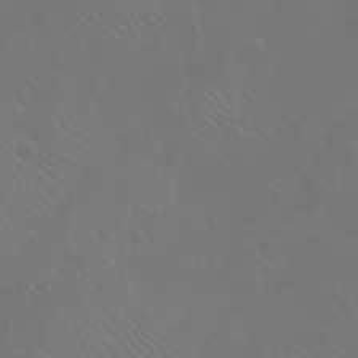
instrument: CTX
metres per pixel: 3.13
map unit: eHh
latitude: -7.9745
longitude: -68.7813
